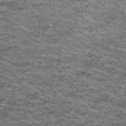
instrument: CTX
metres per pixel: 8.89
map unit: Hto
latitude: 37.7261
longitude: -42.5924
